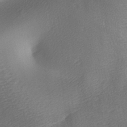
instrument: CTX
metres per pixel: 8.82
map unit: lAa
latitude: -5.6910
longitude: -121.0459
